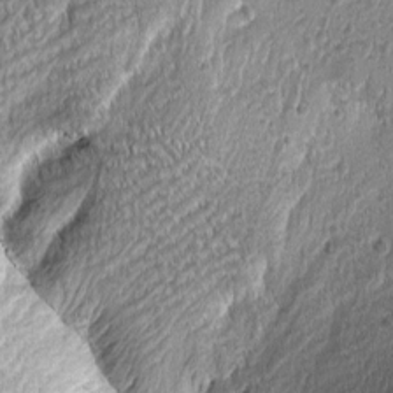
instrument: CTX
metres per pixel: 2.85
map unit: Aa
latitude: 8.2523
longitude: -132.6491
